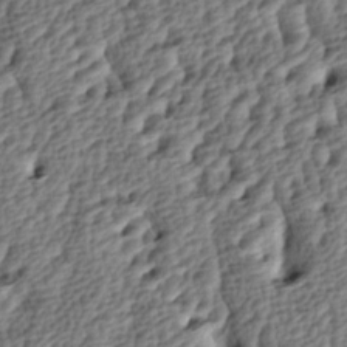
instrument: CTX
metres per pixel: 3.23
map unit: lAa
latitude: -4.3306
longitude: -122.4790
